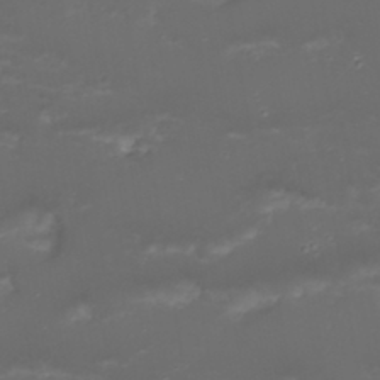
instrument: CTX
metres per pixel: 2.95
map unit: Nhu
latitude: 22.6490
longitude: -63.3293
